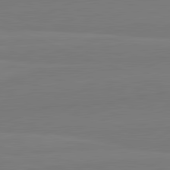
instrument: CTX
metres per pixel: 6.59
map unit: lApd
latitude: 82.1199
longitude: 164.4251
